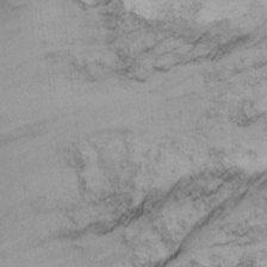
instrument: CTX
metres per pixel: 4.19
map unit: Nhu
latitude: -7.2376
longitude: -65.3482
